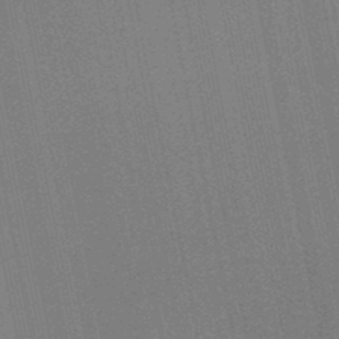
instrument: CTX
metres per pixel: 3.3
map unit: lHb
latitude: -46.0850
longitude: 57.3509
